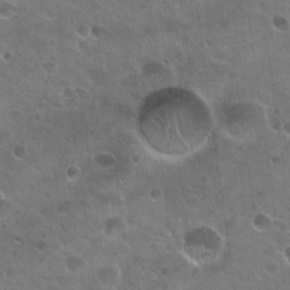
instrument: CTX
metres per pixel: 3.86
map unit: Hto
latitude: 22.3656
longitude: -53.8206
